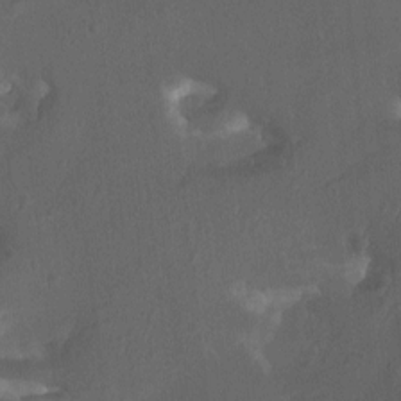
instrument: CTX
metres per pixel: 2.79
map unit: Htu
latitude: -11.3132
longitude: -73.5371
